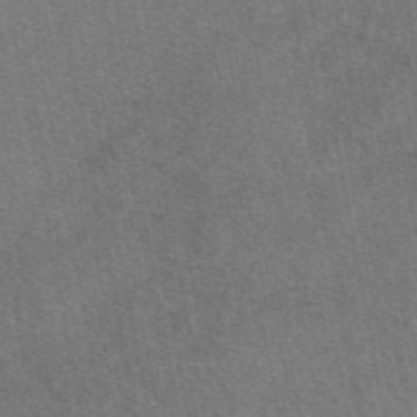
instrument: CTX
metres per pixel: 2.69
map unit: eAb
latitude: 48.8947
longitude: 112.8219
